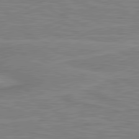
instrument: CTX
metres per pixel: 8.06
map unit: lApd
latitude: 80.9136
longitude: 172.0472
